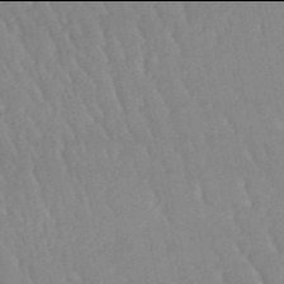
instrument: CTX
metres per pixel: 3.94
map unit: lHb
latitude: -50.0094
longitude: 76.0283
